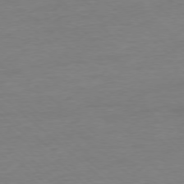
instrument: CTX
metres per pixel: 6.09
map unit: Ap
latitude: -77.8233
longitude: -80.6113
